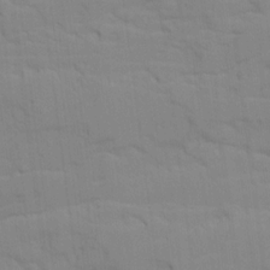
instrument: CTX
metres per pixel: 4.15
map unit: Ave
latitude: 16.8569
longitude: -128.9702
